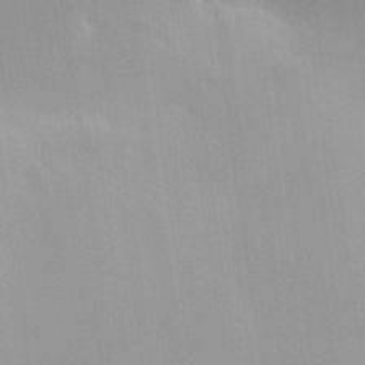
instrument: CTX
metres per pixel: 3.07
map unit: HNhu
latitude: 7.2537
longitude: -1.6882
